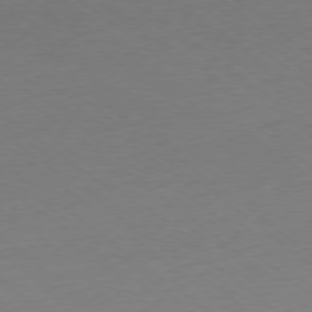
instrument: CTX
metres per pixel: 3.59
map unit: Ap
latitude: -78.1605
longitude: -95.7261
